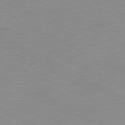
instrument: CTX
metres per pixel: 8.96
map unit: Ap
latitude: -80.7463
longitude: -92.4790
